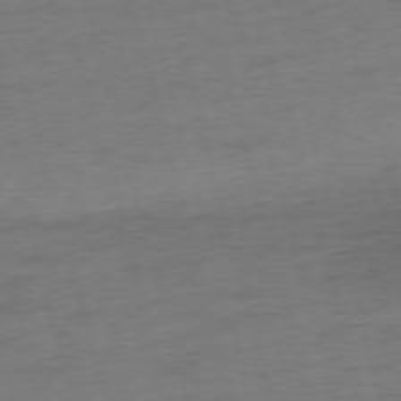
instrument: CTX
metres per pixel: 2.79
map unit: Ap
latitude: -75.4455
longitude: -73.8395
